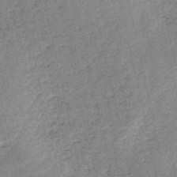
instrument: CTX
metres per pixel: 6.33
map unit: HNb
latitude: -53.8233
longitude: -40.3089
